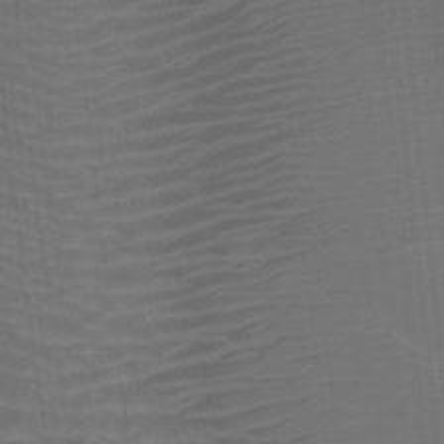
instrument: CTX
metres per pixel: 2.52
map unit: Nhu
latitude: -8.1606
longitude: -92.1389
